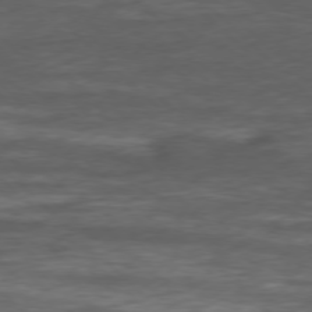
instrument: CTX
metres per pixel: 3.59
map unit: Ap
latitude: -77.5966
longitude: -64.6490
